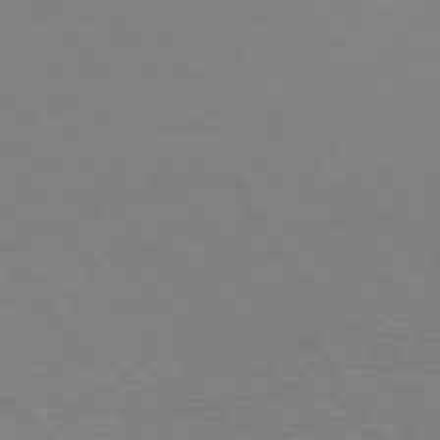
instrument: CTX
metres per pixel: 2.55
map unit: Hpe
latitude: 73.8395
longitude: -130.6302
